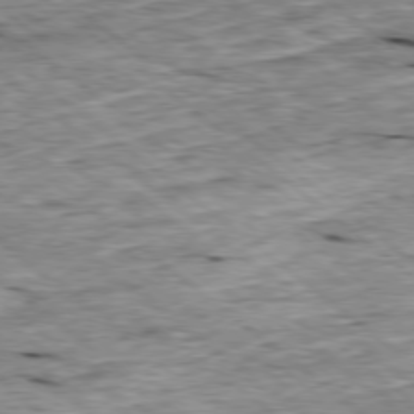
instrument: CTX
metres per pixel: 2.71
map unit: Ap
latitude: -78.8219
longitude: -86.9325
